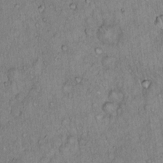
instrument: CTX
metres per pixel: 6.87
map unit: Hto
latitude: 14.0255
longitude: -57.1970
